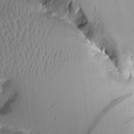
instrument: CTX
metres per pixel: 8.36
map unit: Aa
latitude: 11.8395
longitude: -127.2915
